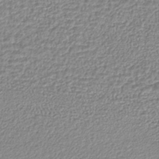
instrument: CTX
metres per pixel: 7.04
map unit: lHb
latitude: -41.5588
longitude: 72.0472
